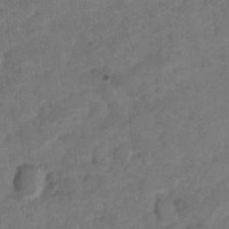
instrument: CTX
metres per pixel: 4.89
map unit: Hto
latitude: 5.2726
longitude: -30.5924
